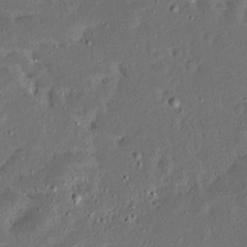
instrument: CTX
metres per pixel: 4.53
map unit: Ave
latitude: 14.3279
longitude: -138.8569
